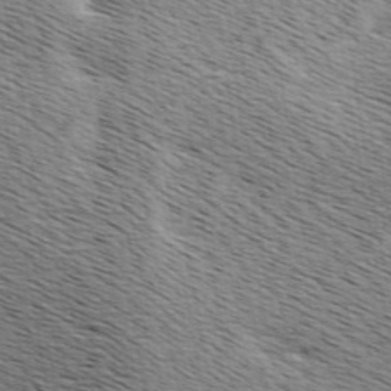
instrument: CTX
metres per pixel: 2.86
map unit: Ave
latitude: 9.6694
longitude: -106.9703
